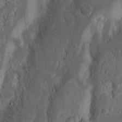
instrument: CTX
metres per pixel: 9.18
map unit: Nhu
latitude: 15.6883
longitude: -74.4601
